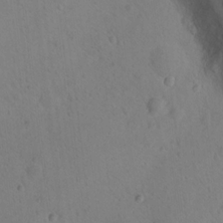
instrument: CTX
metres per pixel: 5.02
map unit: Nhu
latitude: 14.8947
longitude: -36.4790
